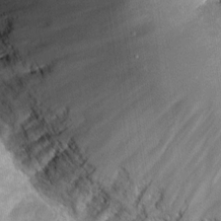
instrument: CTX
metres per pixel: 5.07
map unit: Nhu
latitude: -27.7666
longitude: -62.9514
